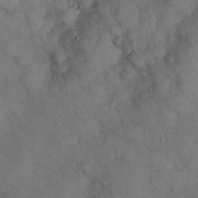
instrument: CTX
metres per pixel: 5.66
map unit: Nhu
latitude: 26.8758
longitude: -70.7624
